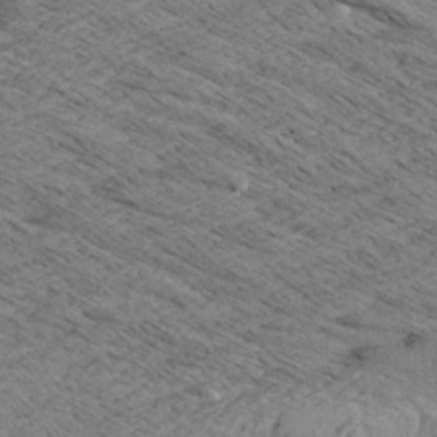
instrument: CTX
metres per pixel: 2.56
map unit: Aa
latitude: 8.2334
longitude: -138.9136
